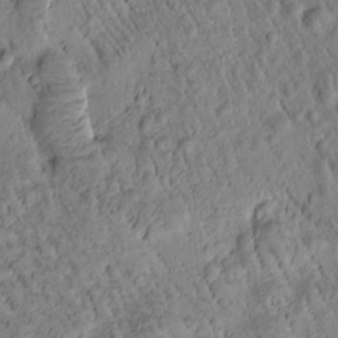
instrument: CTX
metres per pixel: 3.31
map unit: Htu
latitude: -1.5966
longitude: 171.4832
